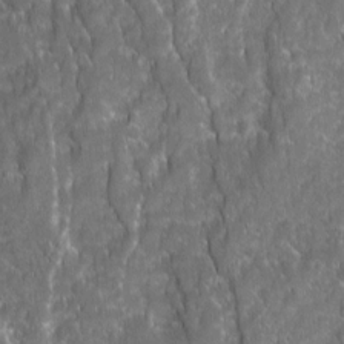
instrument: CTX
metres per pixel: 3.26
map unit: Ave
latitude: 15.7261
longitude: -133.9528
